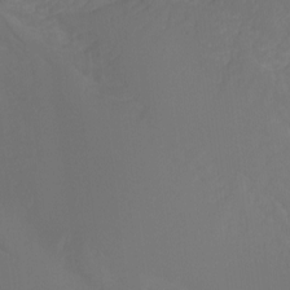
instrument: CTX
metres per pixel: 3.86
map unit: Hto
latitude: -7.1431
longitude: -49.8583
